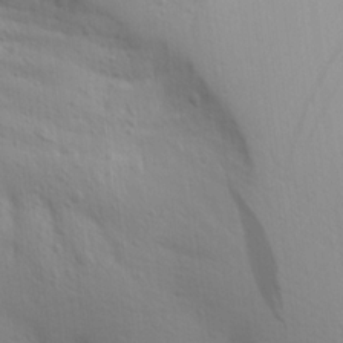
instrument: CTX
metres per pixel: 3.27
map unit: Aa
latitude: 18.6301
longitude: -143.8961
